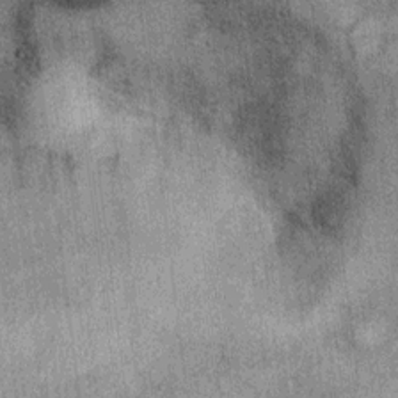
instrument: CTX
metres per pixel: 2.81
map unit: Ht
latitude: 9.0836
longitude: -37.7072
